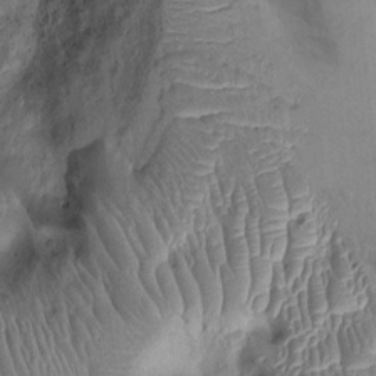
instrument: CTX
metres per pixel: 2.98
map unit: Ht
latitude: 0.1011
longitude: -14.1389
